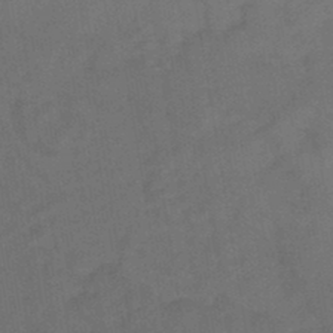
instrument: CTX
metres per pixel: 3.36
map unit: HNb
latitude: -44.3306
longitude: -38.4412
